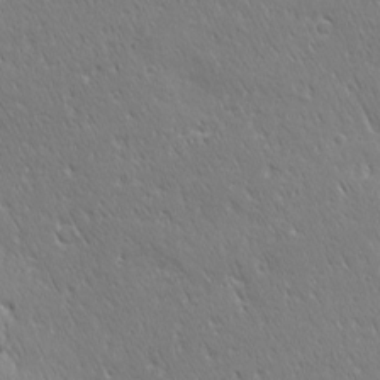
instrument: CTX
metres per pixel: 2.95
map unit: Ave
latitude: 20.8947
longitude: -137.1970
